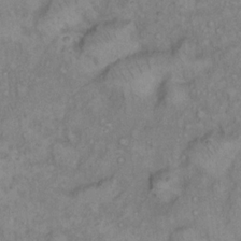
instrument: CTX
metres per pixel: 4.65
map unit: eHh
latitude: 16.5168
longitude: -63.8017
